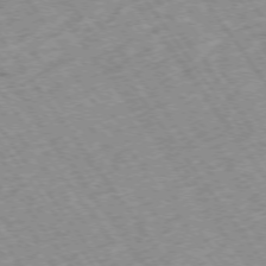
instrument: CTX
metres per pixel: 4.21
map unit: Hpe
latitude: -74.5952
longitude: 4.0661
